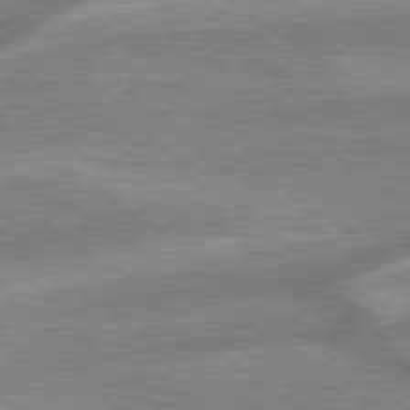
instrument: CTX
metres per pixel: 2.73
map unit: lApd
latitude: 79.4049
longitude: -169.8206
